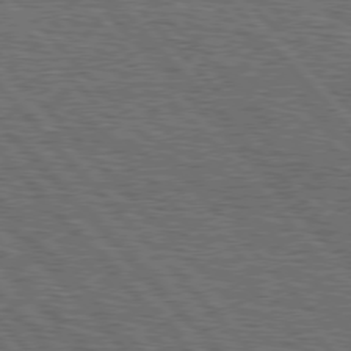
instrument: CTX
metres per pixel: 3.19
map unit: Hpe
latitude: 76.6868
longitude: -167.8205
